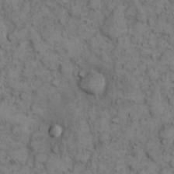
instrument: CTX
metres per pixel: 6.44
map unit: eHh
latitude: 13.7072
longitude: -63.5938
